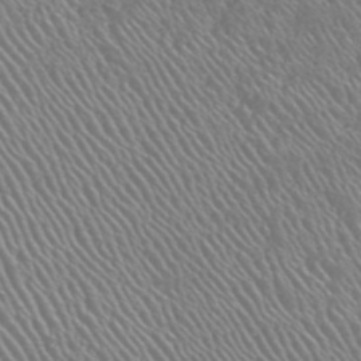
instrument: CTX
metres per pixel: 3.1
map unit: HNhu
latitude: -47.6344
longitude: 29.4832
